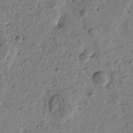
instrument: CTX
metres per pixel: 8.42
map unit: Htu
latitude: -1.9556
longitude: -175.8772
